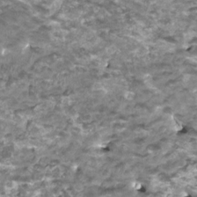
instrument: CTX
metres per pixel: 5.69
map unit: HNhu
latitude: 2.1011
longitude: -0.7435
